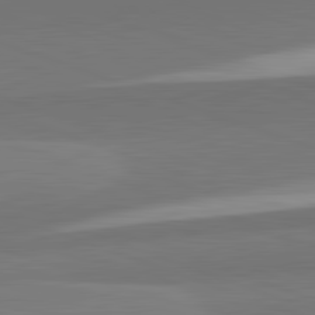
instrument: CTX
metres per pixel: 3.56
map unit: lApd
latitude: 82.5167
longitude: 152.7274
